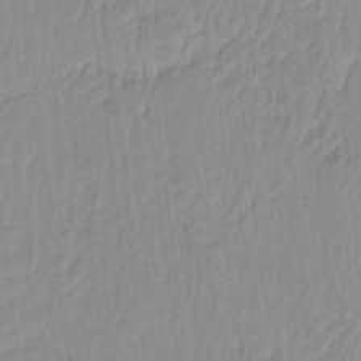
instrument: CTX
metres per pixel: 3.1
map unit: eHh
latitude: -4.1794
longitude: 15.3510
